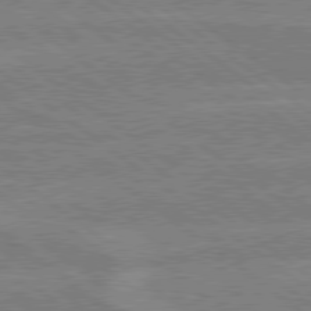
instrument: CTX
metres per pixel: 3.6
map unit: lApd
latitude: 79.1026
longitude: -160.8191
